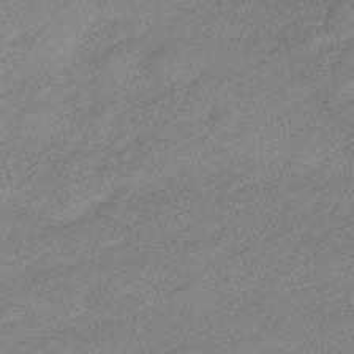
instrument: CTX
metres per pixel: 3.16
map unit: lHb
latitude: -34.9164
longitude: 71.6911
